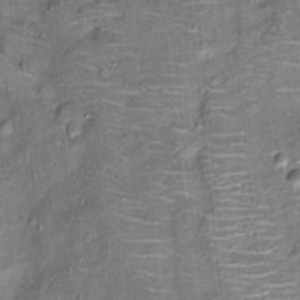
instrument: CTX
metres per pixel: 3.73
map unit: Ht
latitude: 10.2145
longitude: -37.8583
